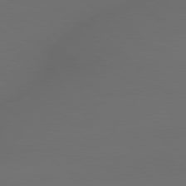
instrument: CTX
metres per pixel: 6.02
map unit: lApd
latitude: 79.1214
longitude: -172.1199
